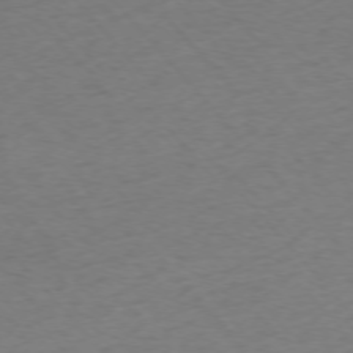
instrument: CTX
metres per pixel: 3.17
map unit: Ap
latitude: -75.5211
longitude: -65.8583
